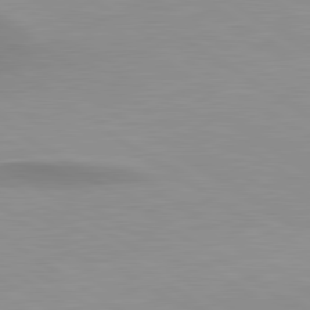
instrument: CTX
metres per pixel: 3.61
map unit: lApd
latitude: 80.5924
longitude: 161.1809
